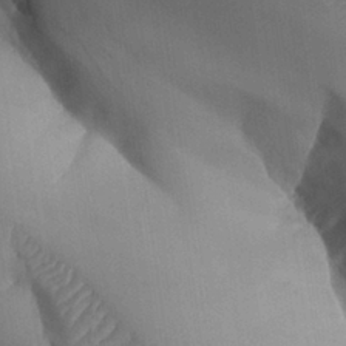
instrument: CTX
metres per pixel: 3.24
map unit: Aa
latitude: 26.5735
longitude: -128.6490
